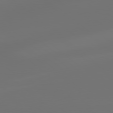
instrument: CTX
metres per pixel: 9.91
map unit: lApd
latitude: 79.1026
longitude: -173.9150
